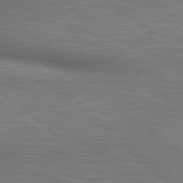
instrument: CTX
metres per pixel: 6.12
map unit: lApd
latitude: 80.3089
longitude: 119.9178
